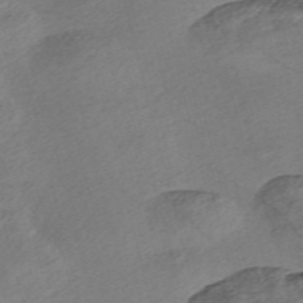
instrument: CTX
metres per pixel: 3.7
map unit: Nve
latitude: -57.6722
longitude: 53.8611
